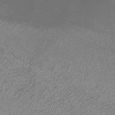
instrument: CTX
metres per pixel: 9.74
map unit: eHh
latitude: -6.8975
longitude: -77.7638
